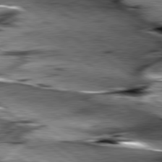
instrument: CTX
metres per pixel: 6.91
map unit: lApd
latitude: 79.6316
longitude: -49.0269
